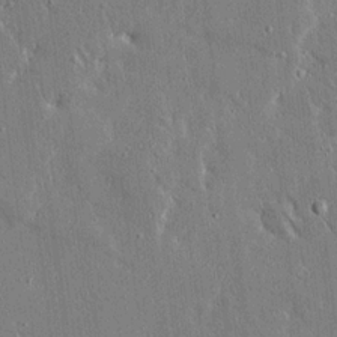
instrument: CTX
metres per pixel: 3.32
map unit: Ave
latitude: 16.8758
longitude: -139.8583
